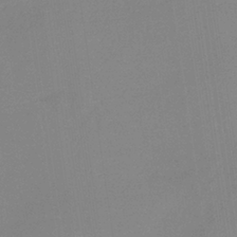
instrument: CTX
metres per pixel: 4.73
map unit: HNb
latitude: -36.4629
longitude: 54.8597
